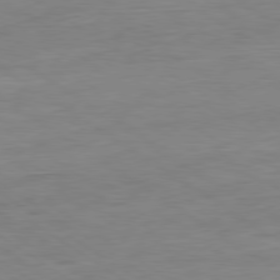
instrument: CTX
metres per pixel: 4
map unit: Ap
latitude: -80.4062
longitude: -79.8206
